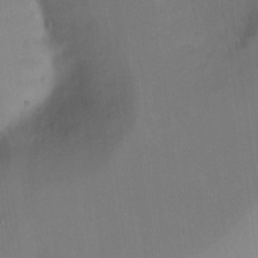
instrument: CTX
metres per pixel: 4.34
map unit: Ht
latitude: -6.1794
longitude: -37.2348
